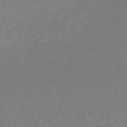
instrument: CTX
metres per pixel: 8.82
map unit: lHb
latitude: -44.7085
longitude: 71.1620
